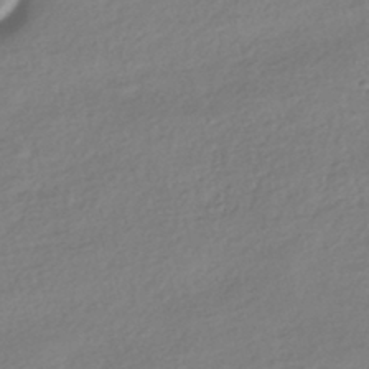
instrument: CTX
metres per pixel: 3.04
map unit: HNhu
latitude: -41.1242
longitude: 94.3495
